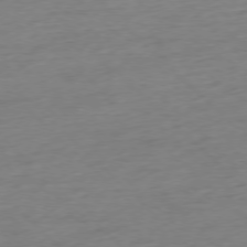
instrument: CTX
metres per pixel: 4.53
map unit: Ap
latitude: -77.4643
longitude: -92.0444
